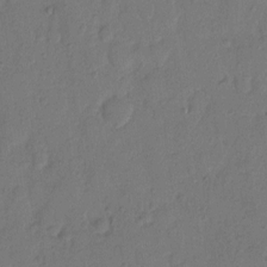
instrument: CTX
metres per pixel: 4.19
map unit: Hto
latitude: 7.8394
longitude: -61.9717
